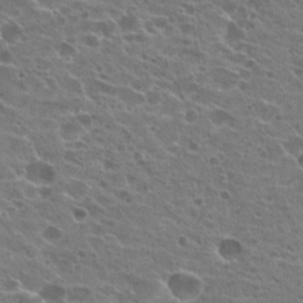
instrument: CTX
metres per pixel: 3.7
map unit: Hto
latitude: 22.0633
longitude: -41.8772
